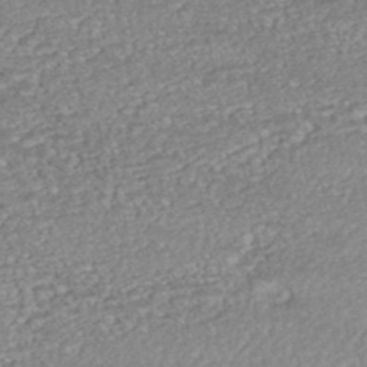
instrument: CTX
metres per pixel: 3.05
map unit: HNhu
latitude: -46.7463
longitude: 104.8975
